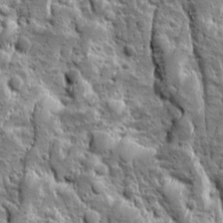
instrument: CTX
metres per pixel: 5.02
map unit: Ave
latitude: 10.3090
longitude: -104.9325
